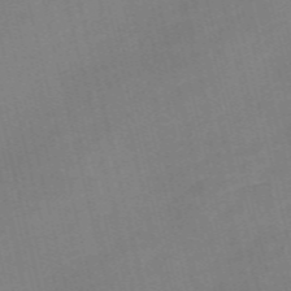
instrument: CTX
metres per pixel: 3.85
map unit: Nve
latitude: -58.5762
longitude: 50.9731
